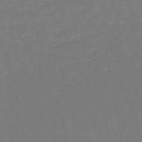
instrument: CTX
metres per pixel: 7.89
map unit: lHb
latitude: -49.5777
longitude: 82.4251
